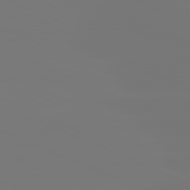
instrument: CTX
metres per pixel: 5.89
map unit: lApd
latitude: 81.4804
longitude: -149.7828
